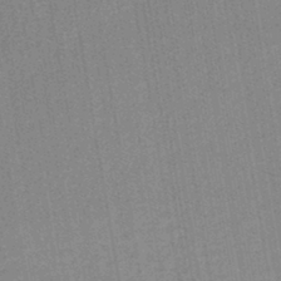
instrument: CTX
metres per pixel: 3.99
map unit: lHb
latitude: -41.9367
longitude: 62.7652
